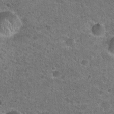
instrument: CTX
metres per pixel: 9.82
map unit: Hto
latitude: 21.5560
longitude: -48.8758
